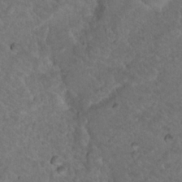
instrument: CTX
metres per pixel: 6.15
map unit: Hto
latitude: 18.3278
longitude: -33.1592
